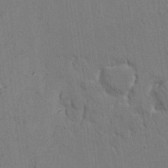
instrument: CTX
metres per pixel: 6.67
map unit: Nhu
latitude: 26.7057
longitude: -73.2537
